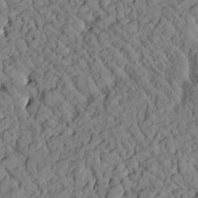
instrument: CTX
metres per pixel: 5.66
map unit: Htu
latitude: 0.8569
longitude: 176.4818
